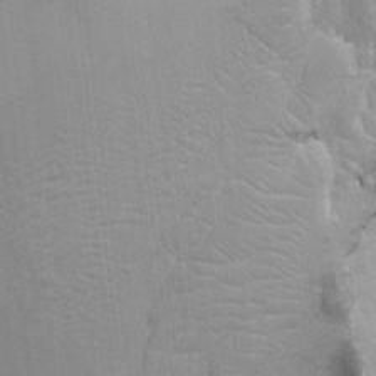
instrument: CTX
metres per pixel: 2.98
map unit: HNhu
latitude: 7.8772
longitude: -4.0822
